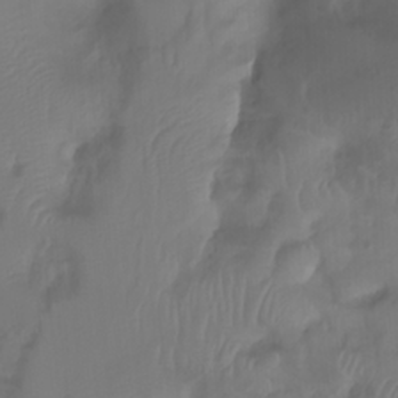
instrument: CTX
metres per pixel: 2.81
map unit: Ht
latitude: 1.9150
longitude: -21.8584
